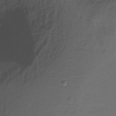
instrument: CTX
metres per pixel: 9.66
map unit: Ht
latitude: -15.8990
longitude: -42.0255
